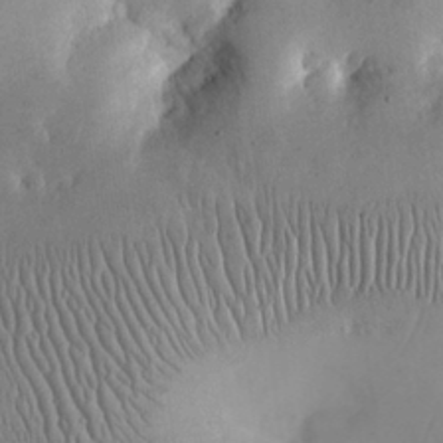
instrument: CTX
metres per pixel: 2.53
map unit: eHh
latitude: 24.4978
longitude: -66.5734
